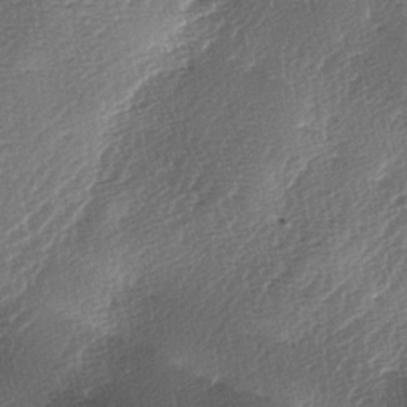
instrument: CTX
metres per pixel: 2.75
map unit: lAa
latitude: -3.9745
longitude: -128.6868
